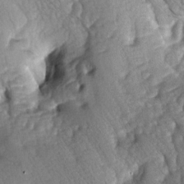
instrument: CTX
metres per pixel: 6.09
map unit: lAa
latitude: -5.8233
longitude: -126.1767
